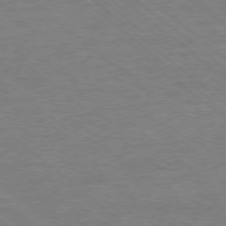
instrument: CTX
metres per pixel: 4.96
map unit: Ap
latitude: -77.8422
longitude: -83.6882
